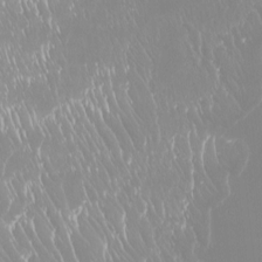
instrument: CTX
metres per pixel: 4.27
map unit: Htu
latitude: -8.1984
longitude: -76.1200
